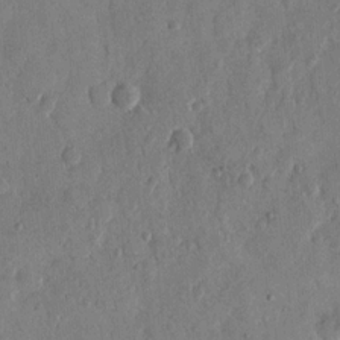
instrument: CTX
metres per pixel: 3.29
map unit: eHh
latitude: 12.7624
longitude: -68.2712
